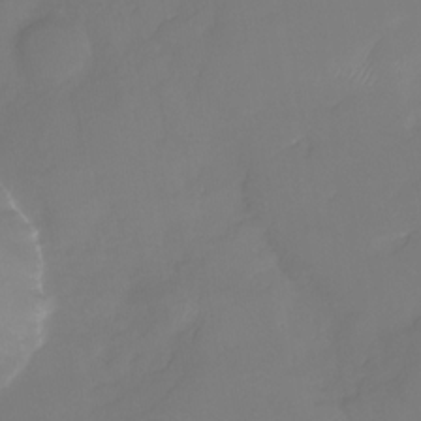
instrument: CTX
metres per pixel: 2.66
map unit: Nhu
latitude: -29.6722
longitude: -63.8017
